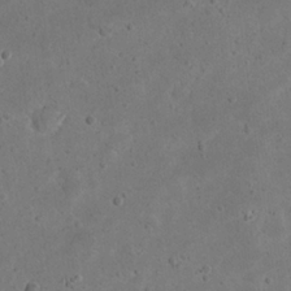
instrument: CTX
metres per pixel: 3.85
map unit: eHh
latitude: 23.4048
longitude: -68.1767
